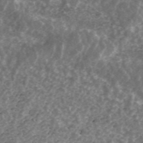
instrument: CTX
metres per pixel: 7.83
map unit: ANa
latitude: 44.5923
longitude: 29.7856
